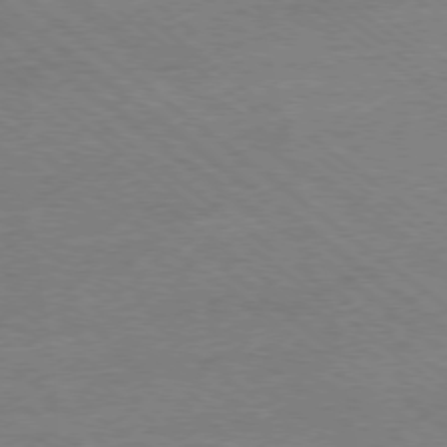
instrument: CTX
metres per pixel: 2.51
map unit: Ap
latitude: -77.6911
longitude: -82.4601
